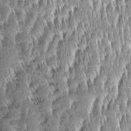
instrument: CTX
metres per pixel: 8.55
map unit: Aa
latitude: 8.6491
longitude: -132.9325
